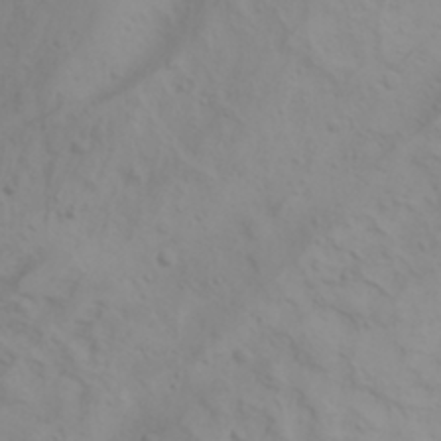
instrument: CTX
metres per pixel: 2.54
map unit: Aa
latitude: -3.7666
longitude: -71.0647
